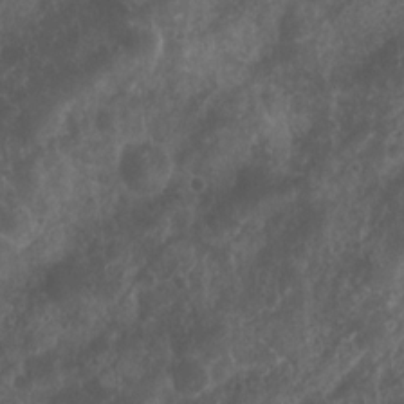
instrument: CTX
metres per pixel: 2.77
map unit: Nhu
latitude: 7.2726
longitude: -21.8961
